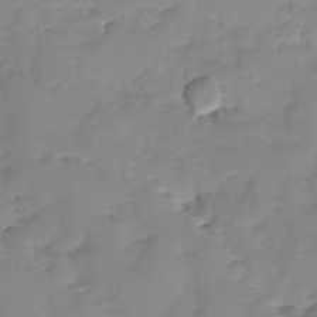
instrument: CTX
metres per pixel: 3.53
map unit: Ave
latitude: -9.4076
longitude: -117.1781
